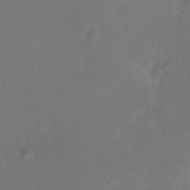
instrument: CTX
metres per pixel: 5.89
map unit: Nhu
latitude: -13.9745
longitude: -52.0633
